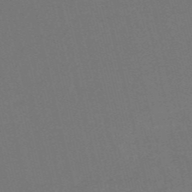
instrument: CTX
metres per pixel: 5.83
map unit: HNb
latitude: -54.7652
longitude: -41.7071
